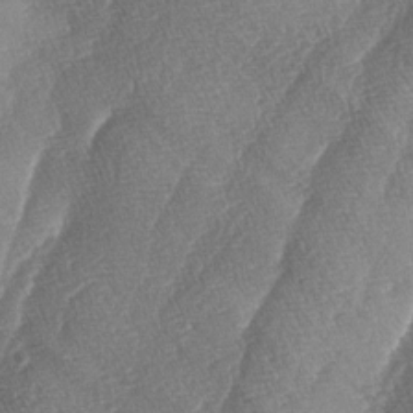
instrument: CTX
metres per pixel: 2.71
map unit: lAa
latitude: -4.5007
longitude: -129.5938
